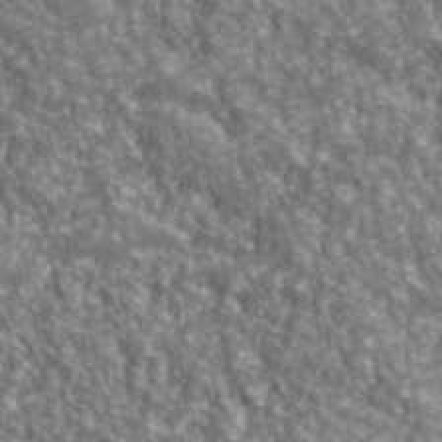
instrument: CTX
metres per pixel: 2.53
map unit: lHvf
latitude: 40.8569
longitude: -89.2915
